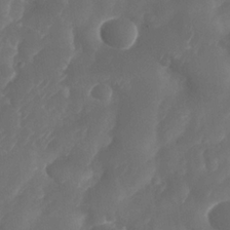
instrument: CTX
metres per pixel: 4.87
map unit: Nhe
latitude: -33.9178
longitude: -145.4048
